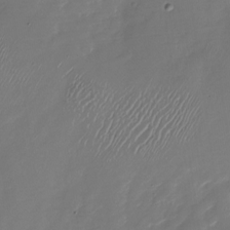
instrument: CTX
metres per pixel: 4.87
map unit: Nhu
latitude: -28.2173
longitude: -75.7639
